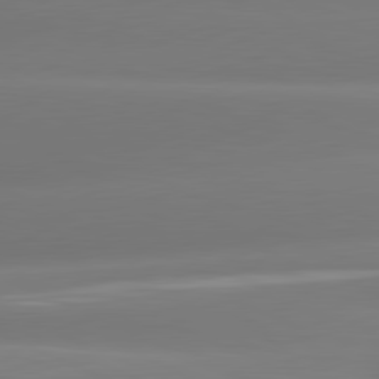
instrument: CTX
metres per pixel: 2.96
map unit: lApd
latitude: 81.2348
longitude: -161.2537
